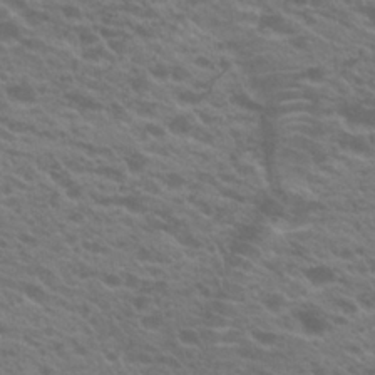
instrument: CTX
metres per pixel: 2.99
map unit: Hto
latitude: 22.6112
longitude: -37.5182
